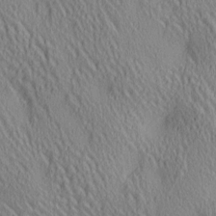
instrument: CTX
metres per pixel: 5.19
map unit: lAa
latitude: 5.0458
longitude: -117.2348
